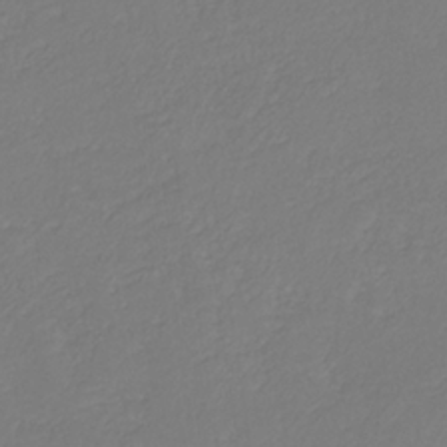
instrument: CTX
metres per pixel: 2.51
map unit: eHb
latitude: -30.1606
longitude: 63.5966
